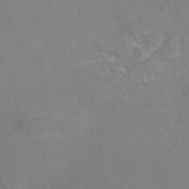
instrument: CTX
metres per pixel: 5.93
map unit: eAb
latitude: 45.7449
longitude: 115.8044
